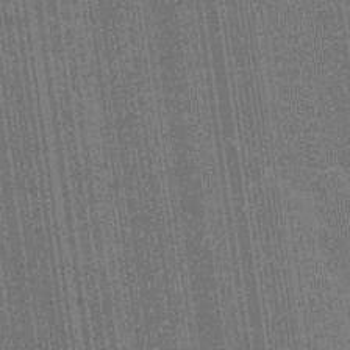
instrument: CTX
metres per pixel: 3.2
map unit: Hve
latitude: -30.0472
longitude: 92.2739
